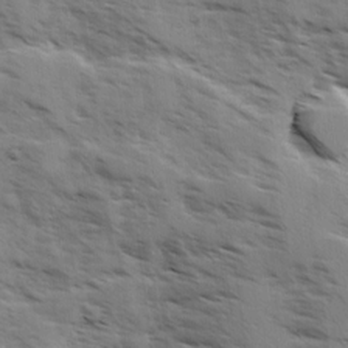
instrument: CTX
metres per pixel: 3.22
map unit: Ave
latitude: 0.9702
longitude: -110.6680
